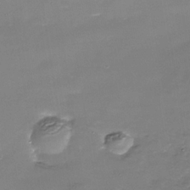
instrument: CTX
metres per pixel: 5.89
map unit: Nhe
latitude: -36.1416
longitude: -90.4034
